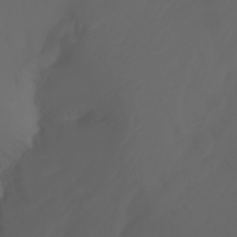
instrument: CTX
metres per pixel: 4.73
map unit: Ht
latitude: -3.7855
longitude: -61.1781
